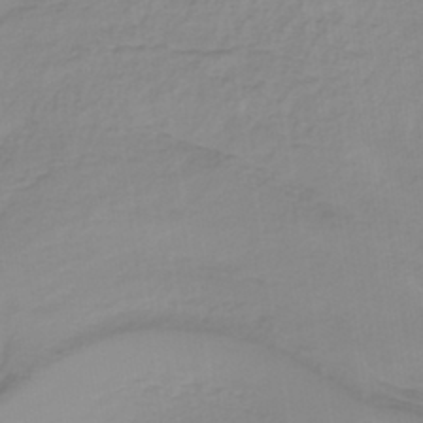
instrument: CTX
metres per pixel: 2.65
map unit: lHb
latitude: -40.6329
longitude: 65.8045
